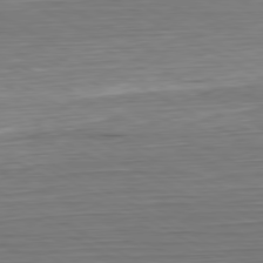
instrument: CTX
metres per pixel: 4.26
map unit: Hpe
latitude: -80.8786
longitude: 21.3509
